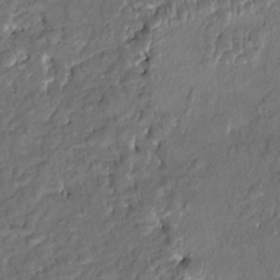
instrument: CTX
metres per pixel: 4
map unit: HNhu
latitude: 3.7449
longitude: -7.4615
